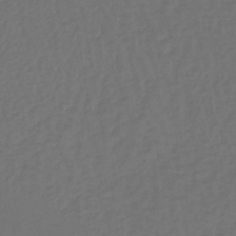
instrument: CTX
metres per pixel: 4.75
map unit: lHb
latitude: -39.8045
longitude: 63.0297
